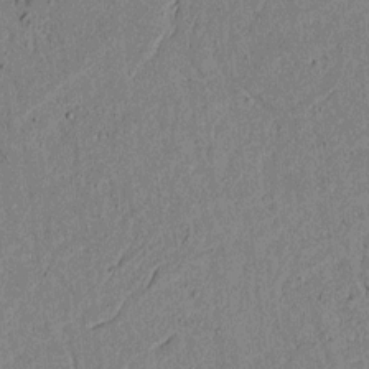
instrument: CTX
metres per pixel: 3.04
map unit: lAvf
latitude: 5.9906
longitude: 168.0661
